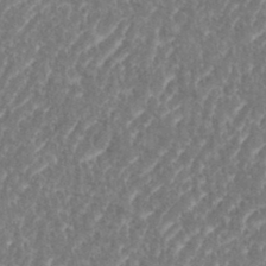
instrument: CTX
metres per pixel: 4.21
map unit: eHh
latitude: 35.1403
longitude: -134.5734
